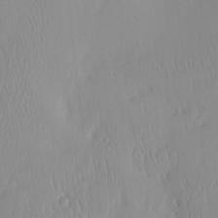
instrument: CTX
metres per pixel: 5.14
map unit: HNhu
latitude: -4.6707
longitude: 15.4266
